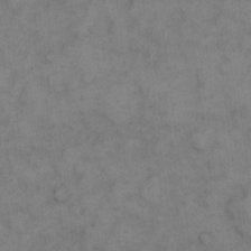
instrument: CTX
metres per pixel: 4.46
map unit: eHh
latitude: 10.3845
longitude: -63.3104
